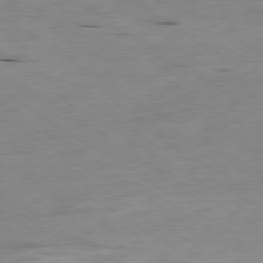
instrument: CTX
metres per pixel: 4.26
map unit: Ap
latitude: -79.7855
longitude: -100.8569
